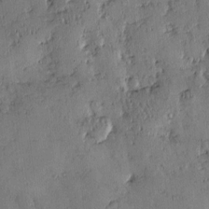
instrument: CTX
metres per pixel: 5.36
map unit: eHh
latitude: -0.2740
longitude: 19.2943
